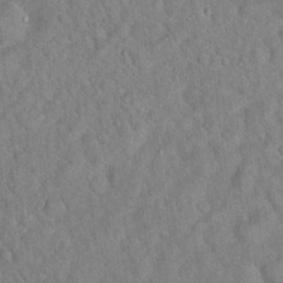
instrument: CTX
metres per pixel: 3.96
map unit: Hto
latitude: 17.5560
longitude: -52.9136
